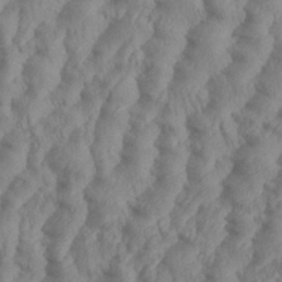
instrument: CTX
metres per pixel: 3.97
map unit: eHh
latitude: 35.8772
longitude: -137.7450
